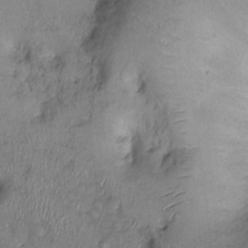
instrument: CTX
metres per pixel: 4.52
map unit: Ht
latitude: 0.1766
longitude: -14.1956
